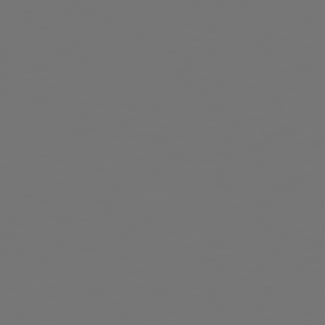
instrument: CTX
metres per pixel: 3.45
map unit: Hpe
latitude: 75.3860
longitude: -124.5356
